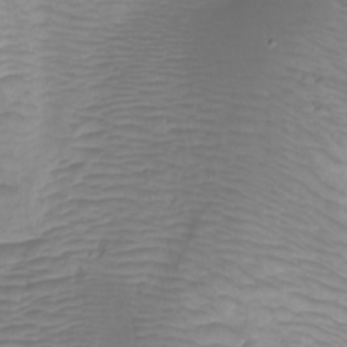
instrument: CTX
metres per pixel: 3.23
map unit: Nhu
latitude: -10.2739
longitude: -68.6679
